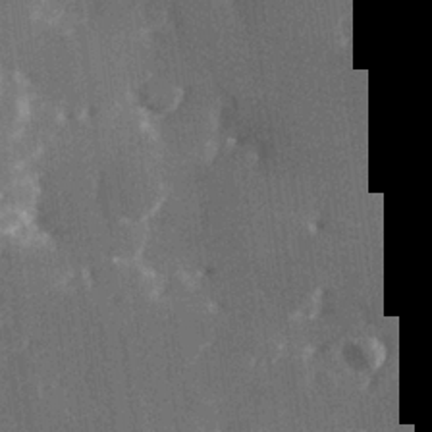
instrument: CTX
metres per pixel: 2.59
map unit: Hve
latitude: 26.8002
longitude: 147.8422
